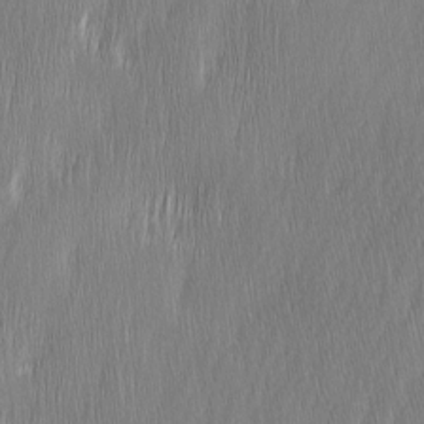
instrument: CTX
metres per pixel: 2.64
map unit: Ave
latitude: 9.5560
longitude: -105.7261
